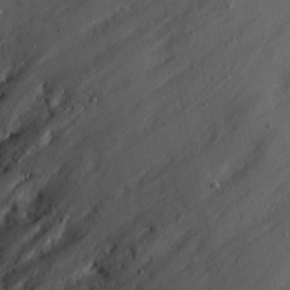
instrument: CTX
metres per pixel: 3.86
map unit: eHh
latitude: 9.0081
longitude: -71.0080
